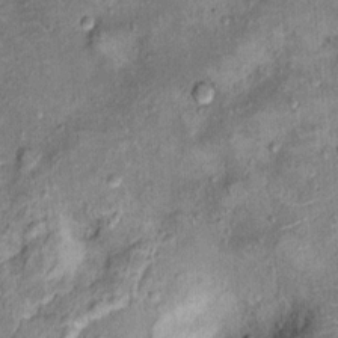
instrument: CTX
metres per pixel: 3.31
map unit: Ht
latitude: 10.6491
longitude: -38.0255
